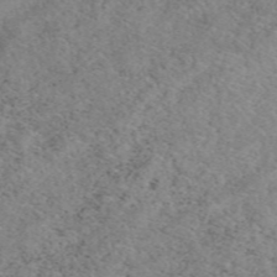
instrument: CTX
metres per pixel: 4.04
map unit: eAb
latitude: 50.1200
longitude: 108.4062
